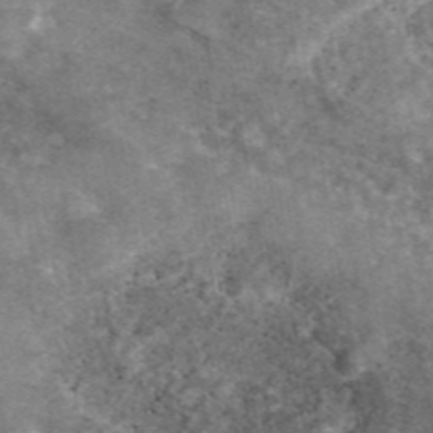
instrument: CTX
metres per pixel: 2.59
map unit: eAb
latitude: 45.9339
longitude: 123.7100
